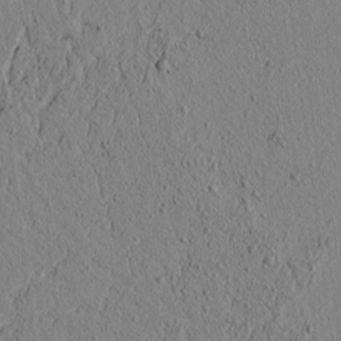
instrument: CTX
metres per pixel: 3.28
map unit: lAvf
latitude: 5.8394
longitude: 166.0283
